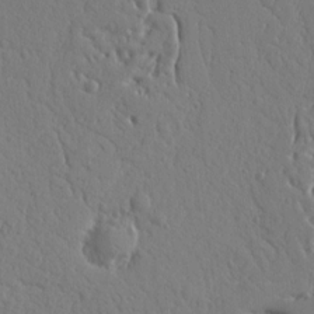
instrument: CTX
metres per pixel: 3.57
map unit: Ht
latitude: 10.4601
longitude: -77.0080
